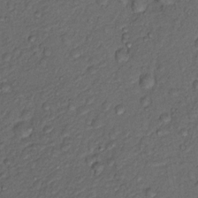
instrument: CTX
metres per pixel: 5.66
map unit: Nhu
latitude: 12.9325
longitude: -28.7813
